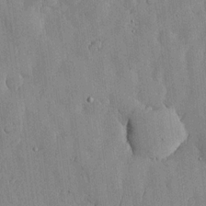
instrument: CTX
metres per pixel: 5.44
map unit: lHvf
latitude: 18.1955
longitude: -112.7624
